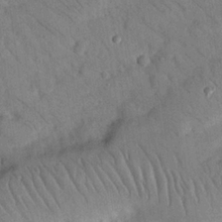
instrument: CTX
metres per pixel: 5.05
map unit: Nhu
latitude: 23.8961
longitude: -73.9906
